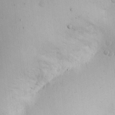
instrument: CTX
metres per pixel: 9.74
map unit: Htu
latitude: -5.2942
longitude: 174.3873
